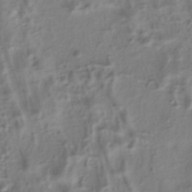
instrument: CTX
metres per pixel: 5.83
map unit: ANa
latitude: -38.9920
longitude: 96.5952
